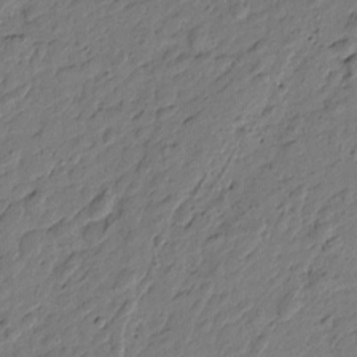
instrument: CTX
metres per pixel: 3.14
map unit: Htu
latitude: 0.1766
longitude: -175.4426
